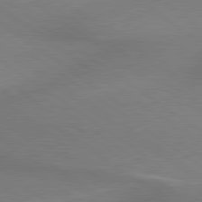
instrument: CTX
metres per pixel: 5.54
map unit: lApd
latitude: 79.6694
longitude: 179.1809
